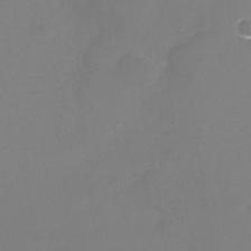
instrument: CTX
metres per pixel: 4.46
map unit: Nhe
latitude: -33.2376
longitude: -88.0633
